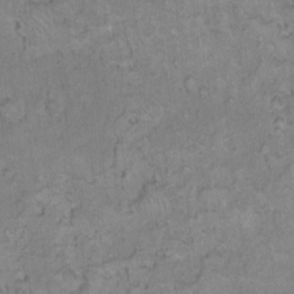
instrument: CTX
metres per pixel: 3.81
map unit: Hto
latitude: 10.7246
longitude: -60.3845
